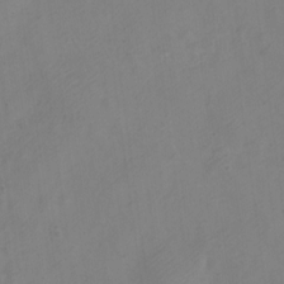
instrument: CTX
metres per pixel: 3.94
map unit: Nve
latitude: -23.5588
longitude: 107.0676
